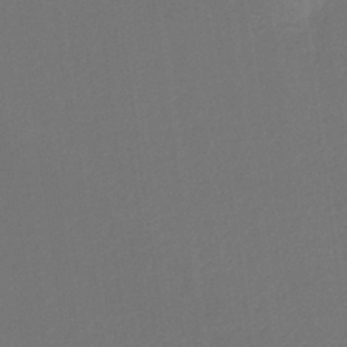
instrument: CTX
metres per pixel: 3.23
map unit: HNb
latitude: -36.9541
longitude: 58.1794
